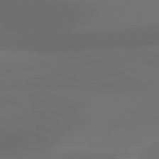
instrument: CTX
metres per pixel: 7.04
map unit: lApd
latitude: 80.8569
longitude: 123.9367
